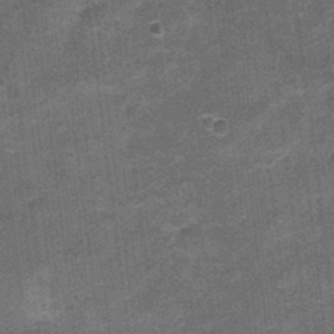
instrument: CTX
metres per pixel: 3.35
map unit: Nhu
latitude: 3.1214
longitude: -17.2159
